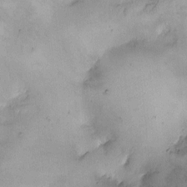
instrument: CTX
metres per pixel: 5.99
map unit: HNhu
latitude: 3.8016
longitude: -5.2726
